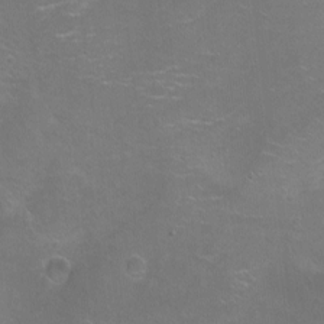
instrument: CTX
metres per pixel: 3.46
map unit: Nhu
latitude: -13.9556
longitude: -40.0255
